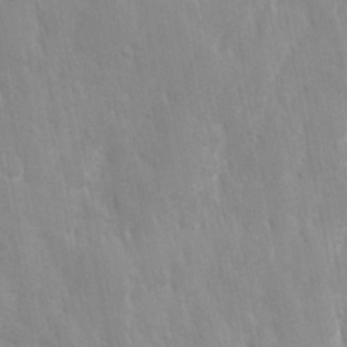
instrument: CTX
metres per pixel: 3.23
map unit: Ave
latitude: -11.2187
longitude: -120.0822
